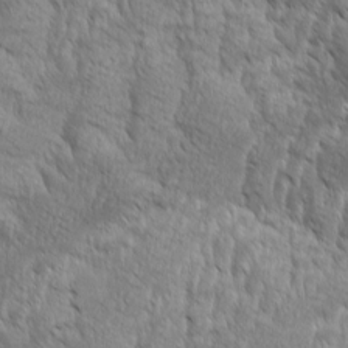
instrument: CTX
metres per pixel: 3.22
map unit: Aa
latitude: 8.4412
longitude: -130.0444
